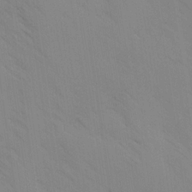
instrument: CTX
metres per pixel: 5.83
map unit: Ave
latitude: -1.1620
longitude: -112.2711
